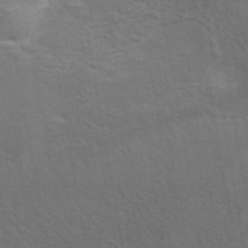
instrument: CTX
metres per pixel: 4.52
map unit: ANa
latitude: 42.9703
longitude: 14.0850
